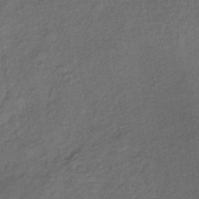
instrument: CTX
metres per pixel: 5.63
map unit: lHb
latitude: -35.8233
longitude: 62.6896
